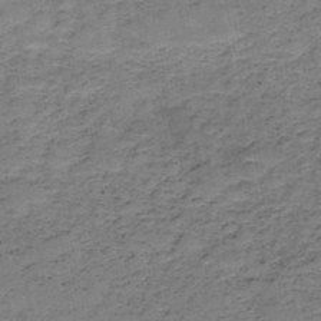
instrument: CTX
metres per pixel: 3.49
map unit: HNb
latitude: -49.4455
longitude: -39.8016
